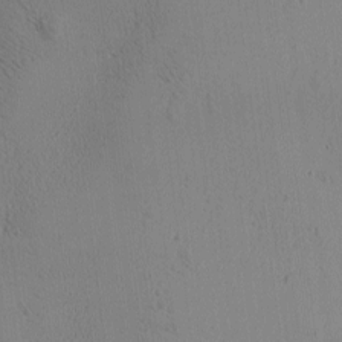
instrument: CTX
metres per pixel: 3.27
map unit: Ave
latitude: -9.0108
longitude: -122.0633
